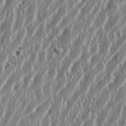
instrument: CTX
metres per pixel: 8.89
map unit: eHh
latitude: 34.5545
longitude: -132.1956
